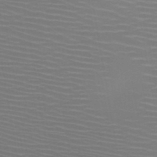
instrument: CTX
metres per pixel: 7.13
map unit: HNb
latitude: -47.5777
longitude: -43.9528
